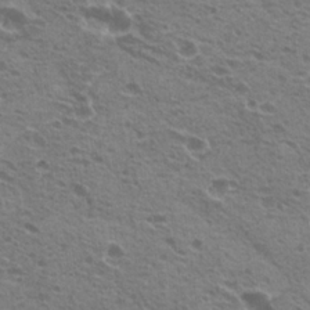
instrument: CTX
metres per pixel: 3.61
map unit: Hto
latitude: 21.4616
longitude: -31.8773
